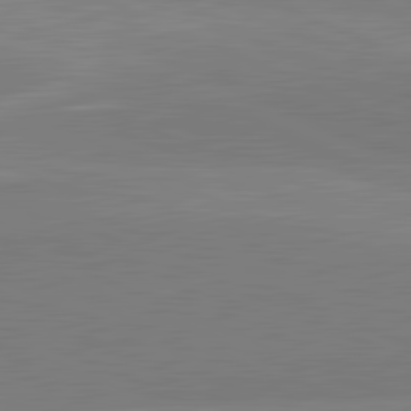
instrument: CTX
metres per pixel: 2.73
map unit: lApd
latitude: 82.0822
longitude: 138.9353
